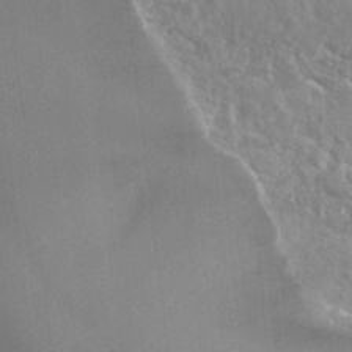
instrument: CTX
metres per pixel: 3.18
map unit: Nhu
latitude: 25.4804
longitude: -59.6505
